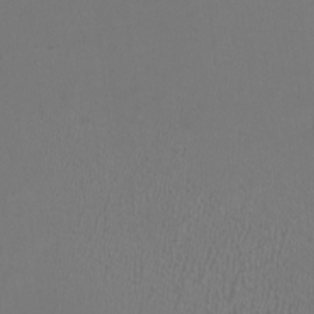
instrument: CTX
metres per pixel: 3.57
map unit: HNhu
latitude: 0.0633
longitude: -1.0080
